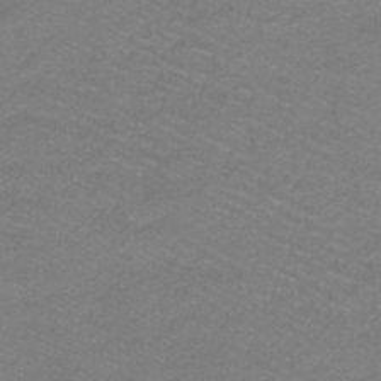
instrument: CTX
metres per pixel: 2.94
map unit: lHb
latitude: -42.4440
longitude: 57.9556
